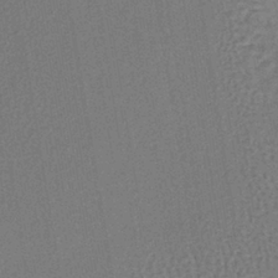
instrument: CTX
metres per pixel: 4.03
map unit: lHb
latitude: -38.4629
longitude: 63.5021
